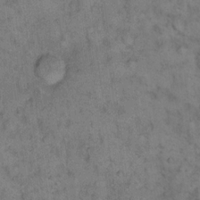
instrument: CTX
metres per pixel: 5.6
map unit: eHh
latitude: 14.5924
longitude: -64.7435
